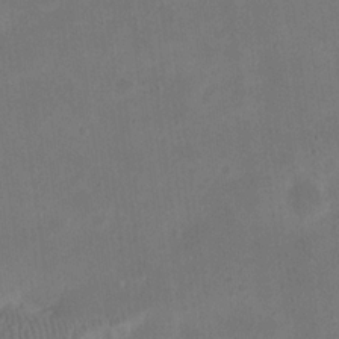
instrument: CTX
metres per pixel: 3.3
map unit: eHh
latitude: 20.8758
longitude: -70.6490
